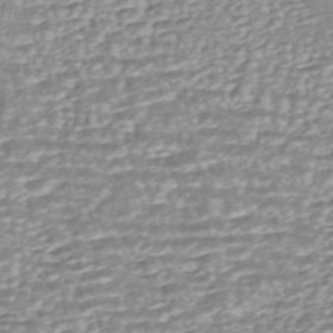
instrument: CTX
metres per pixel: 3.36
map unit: ANa
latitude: -44.2362
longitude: 105.0864
